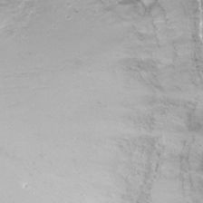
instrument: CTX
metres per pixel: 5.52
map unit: Nhu
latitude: -12.4251
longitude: -38.6679
